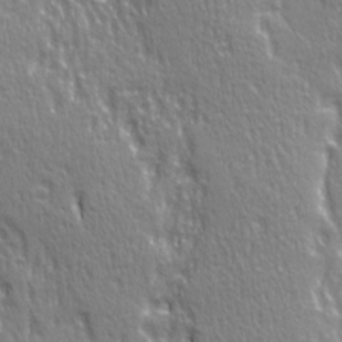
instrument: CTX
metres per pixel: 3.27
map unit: Ave
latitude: 21.8584
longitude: -135.1781
